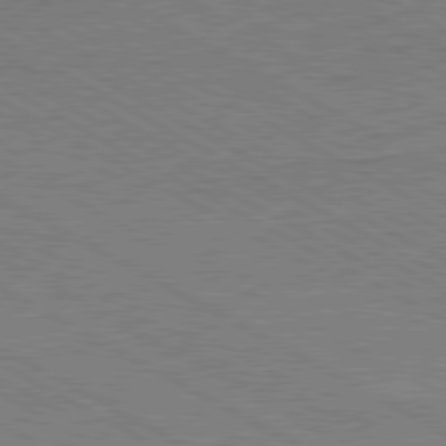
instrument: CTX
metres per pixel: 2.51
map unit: Ap
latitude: -81.6722
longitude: -72.3657
